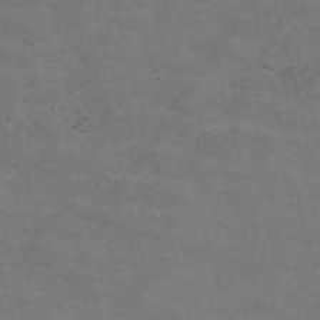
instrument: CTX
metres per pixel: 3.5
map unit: Nve
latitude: -58.0094
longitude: 51.5021
